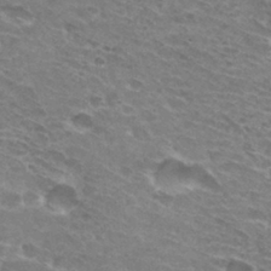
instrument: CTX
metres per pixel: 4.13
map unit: Hto
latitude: 30.8380
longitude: -44.2144
